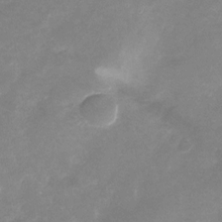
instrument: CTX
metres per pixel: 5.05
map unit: Nhu
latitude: -25.1809
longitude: -69.8017
